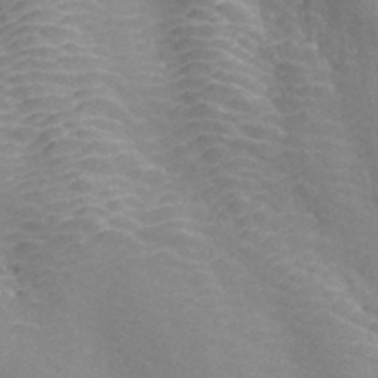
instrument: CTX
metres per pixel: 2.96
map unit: ANa
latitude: 42.3656
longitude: 34.7463
